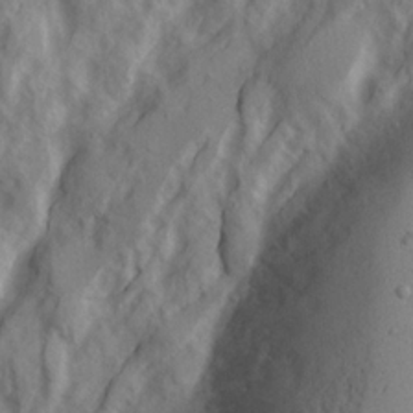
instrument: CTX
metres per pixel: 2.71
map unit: Ave
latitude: 22.4412
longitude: -131.9151
